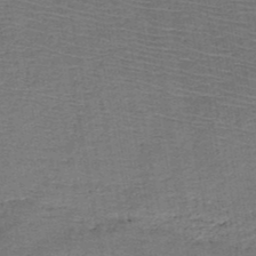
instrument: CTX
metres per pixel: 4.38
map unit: HNb
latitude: -48.8408
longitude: -42.6868
